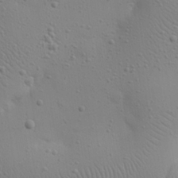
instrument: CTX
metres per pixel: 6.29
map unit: eHh
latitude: 24.8757
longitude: -69.8206
